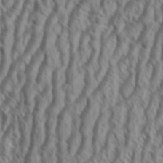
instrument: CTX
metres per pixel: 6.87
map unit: Aa
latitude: 34.0822
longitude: -138.3278
